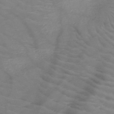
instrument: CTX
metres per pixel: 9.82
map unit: HNb
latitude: -50.1417
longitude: -46.5357
